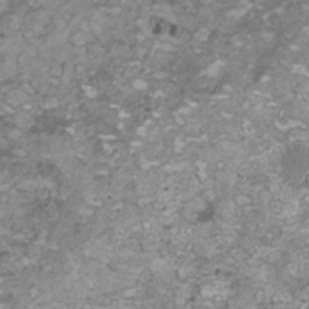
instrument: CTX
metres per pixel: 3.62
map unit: HNhu
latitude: 1.3481
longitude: -0.8569
